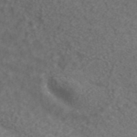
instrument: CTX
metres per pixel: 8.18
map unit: ANa
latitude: 42.7813
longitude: 24.5574
